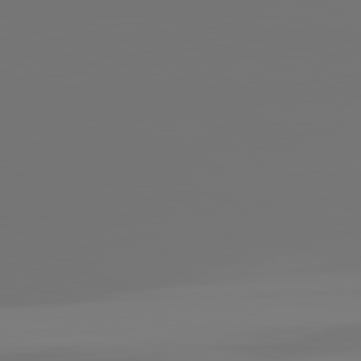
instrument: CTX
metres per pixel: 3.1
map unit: lApd
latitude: 81.6505
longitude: -153.3293
